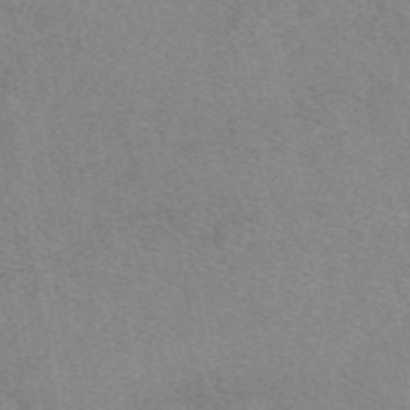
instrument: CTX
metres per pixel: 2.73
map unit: eAb
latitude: 48.1956
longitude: 111.0297
